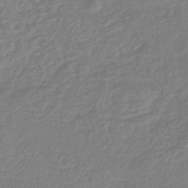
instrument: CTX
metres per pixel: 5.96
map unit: lHb
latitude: -42.5573
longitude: 75.6533
